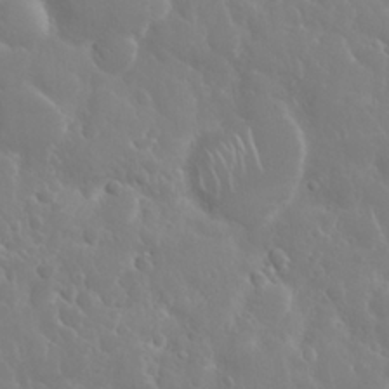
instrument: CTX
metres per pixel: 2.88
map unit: Nhu
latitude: 24.6868
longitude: -61.4615
